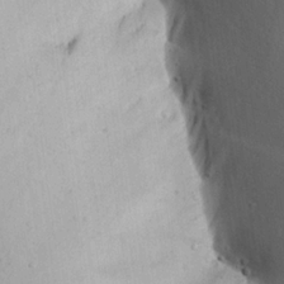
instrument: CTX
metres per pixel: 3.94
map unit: Aa
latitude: 21.4238
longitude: -139.5182
